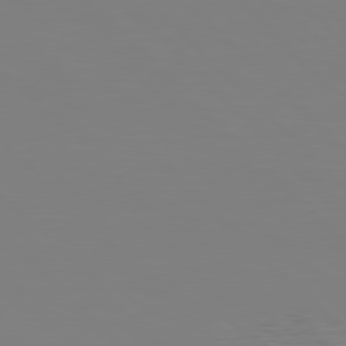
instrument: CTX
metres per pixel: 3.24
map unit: Hpe
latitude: 77.8394
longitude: -172.4978
